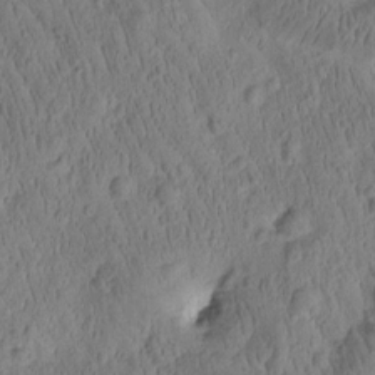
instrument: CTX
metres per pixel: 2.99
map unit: Htu
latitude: -2.1605
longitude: 171.7856
